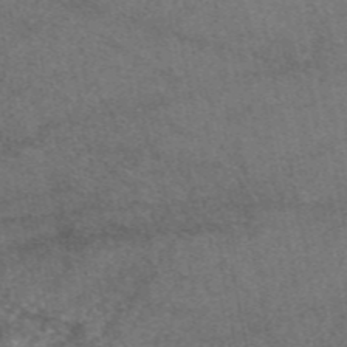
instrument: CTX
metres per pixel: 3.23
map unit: eAb
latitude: 47.8395
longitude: 108.3117
